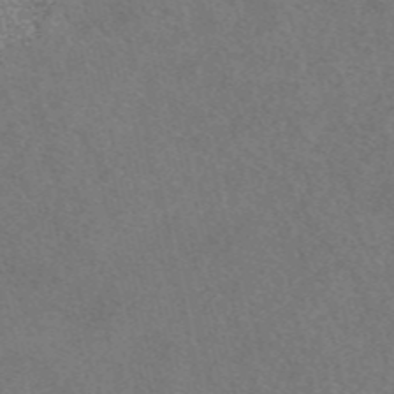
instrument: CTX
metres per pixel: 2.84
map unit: eAb
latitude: 48.2334
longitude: 107.2565
